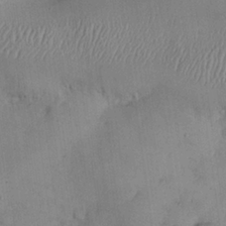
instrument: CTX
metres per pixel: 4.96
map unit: Nhu
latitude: 26.4979
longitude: -68.9325
